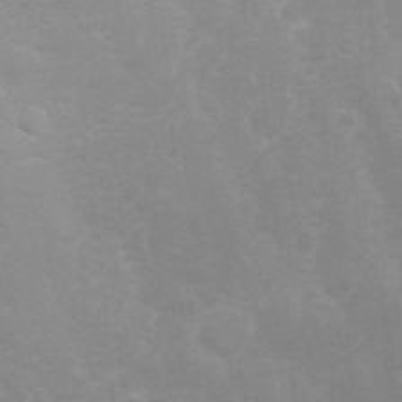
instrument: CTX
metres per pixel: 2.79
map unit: Nhu
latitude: 23.8583
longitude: -61.8961
